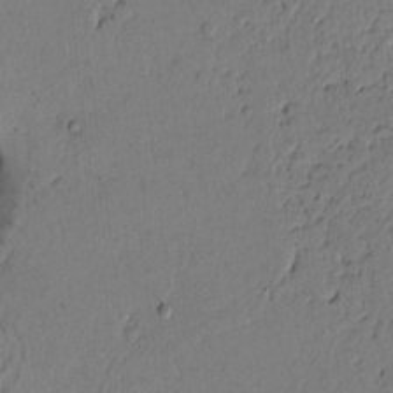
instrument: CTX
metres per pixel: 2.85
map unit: Htu
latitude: -2.6140
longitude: 169.4643
